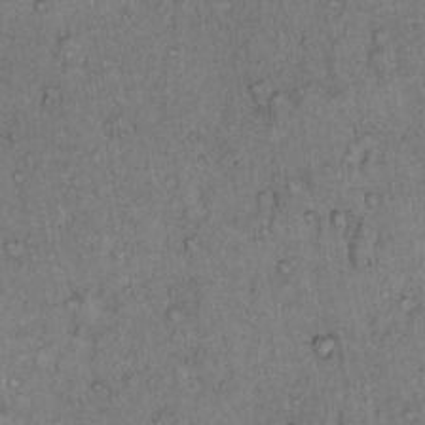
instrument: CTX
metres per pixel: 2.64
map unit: Hto
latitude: 12.4601
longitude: -58.3656
